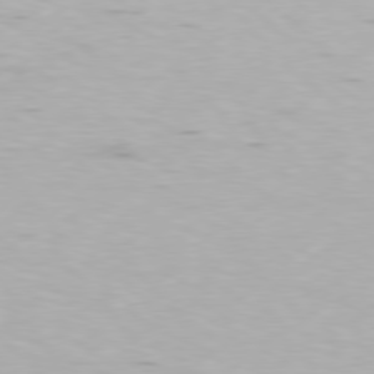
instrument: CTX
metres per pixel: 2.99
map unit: Hpe
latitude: 77.5749
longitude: -130.8380
